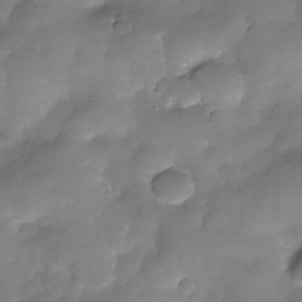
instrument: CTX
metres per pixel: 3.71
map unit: Nhe
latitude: -34.2362
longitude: -146.0255
